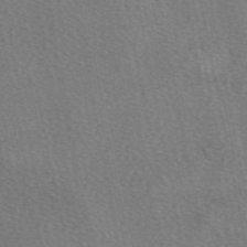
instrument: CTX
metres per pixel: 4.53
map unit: eAb
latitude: 48.9892
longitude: 115.7477
